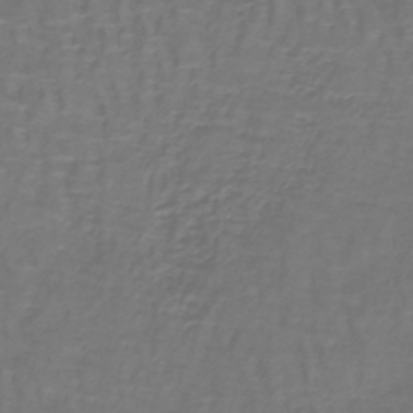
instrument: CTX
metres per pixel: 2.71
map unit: lHb
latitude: -43.3131
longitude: 57.2565
